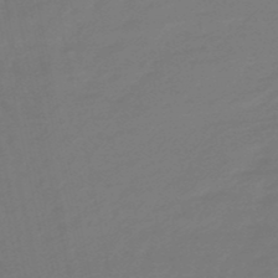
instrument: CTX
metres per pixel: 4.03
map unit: lHb
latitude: -49.6533
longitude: 78.9541
